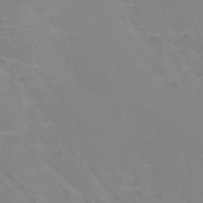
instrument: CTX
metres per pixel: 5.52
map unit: HNb
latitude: -45.7856
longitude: -42.4034
